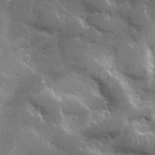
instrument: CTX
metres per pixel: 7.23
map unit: lHvf
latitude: 31.8017
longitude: -93.1214
